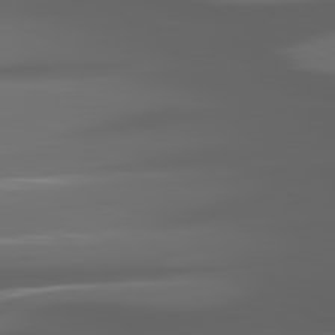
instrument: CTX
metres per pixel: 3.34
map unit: lApd
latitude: 80.8191
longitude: -141.1025
